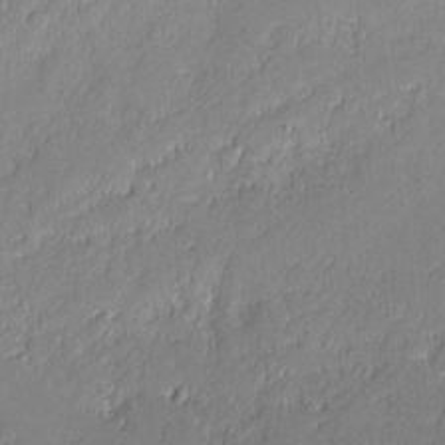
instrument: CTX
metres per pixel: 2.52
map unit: lAvf
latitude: -0.4818
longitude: -106.9325
